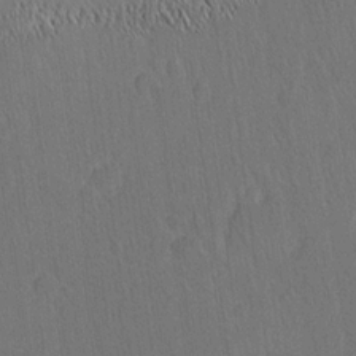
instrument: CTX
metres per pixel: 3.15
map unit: Ave
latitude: 21.2726
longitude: -136.7813
